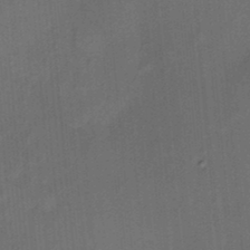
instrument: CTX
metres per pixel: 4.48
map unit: HNhu
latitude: 12.9136
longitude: 10.8030
